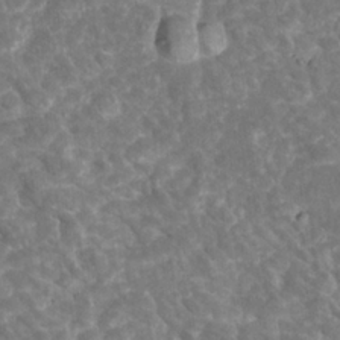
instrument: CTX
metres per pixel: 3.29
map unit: Htu
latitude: 2.2333
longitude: 142.1794
